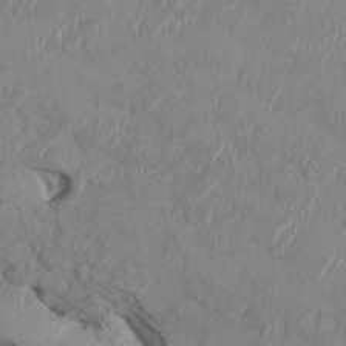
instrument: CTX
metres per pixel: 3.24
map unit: HNhu
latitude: 1.3481
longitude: -6.0822
